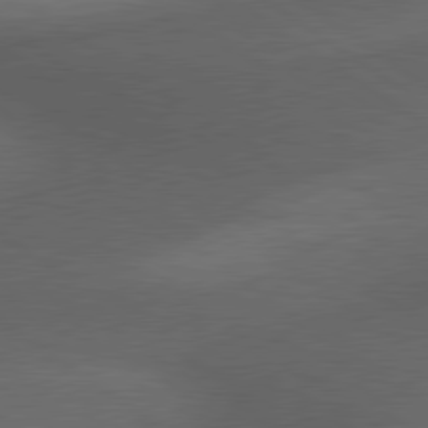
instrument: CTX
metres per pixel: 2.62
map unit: lApd
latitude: 79.9906
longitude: -177.0836
